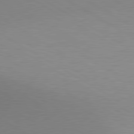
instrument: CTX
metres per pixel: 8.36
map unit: lApd
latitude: 80.1767
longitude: 130.2361
